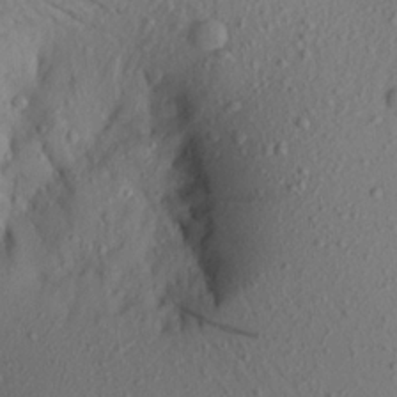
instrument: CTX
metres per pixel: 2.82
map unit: Aa
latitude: 21.0270
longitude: -146.4412
